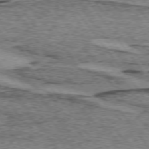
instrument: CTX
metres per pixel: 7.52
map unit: lApd
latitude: 74.3089
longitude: -76.4223
